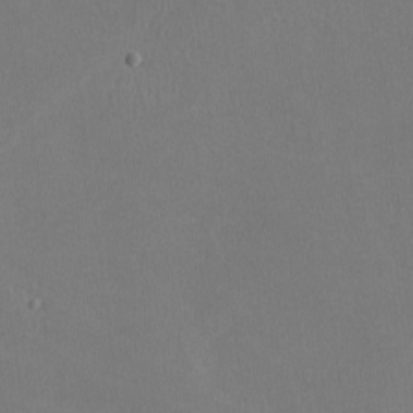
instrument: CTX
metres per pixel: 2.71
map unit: lHvf
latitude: -10.9731
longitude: -99.9717
